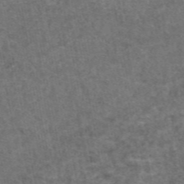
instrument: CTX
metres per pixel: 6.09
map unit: eAb
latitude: 47.6505
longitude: 108.3117
